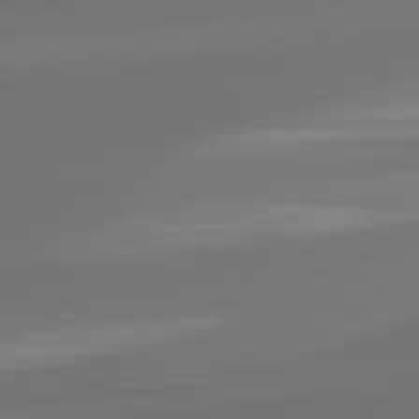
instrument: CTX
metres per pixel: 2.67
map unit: lApd
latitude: 82.1199
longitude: -162.8380
